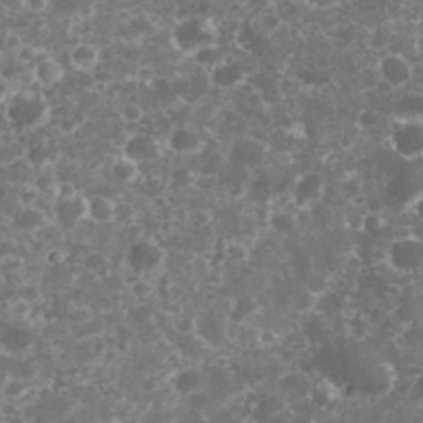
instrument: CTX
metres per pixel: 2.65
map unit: eHh
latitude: 33.2159
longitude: -62.6302
